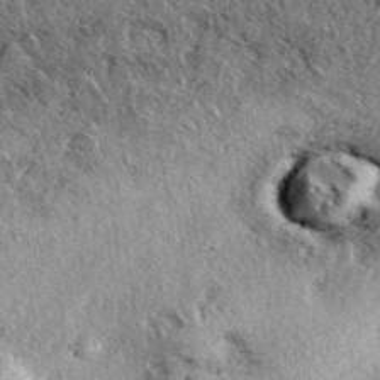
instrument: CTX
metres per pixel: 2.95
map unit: eAb
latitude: 39.7261
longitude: 111.8233
